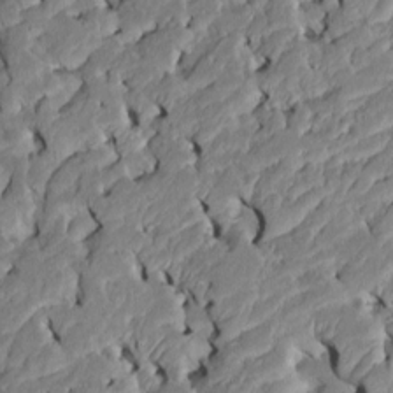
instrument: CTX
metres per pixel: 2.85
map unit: Htu
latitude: -7.2187
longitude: 145.2754
